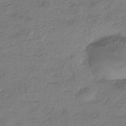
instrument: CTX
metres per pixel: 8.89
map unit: eHh
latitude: -42.6329
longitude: 122.0850
